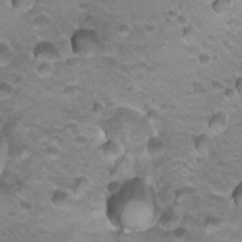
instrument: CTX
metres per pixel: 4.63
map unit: Hto
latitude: 22.0444
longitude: -32.4979
